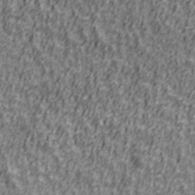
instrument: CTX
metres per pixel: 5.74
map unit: Ave
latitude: 41.1970
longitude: -112.5546
